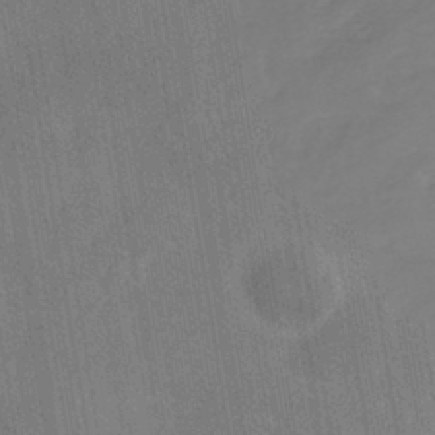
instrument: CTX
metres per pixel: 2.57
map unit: eHh
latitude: -39.0109
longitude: -26.6491
